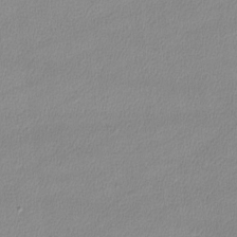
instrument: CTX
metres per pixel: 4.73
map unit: lHvf
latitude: -12.2929
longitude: -101.4615
